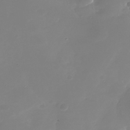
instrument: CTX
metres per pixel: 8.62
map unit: Nhu
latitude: -28.7085
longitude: -69.2537
